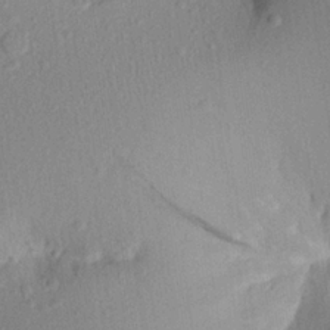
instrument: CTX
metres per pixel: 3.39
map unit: Aa
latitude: 21.9150
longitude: -147.2726
